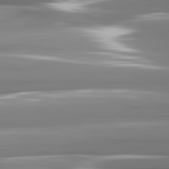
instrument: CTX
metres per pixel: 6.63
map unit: lApd
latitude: 81.5749
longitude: -141.8772
